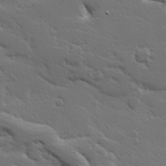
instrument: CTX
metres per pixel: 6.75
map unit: Hve
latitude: 26.1389
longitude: 144.5007
